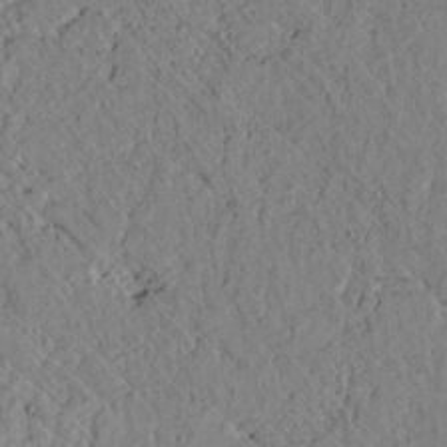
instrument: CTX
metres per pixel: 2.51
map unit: lAvf
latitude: 7.2915
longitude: 160.6707
